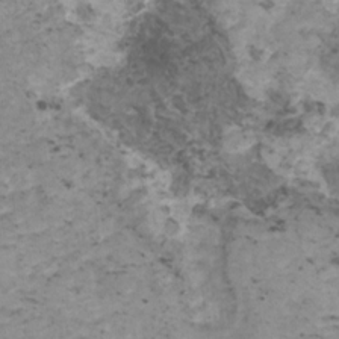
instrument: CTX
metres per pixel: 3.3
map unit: HNhu
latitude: 0.9324
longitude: 3.0297
